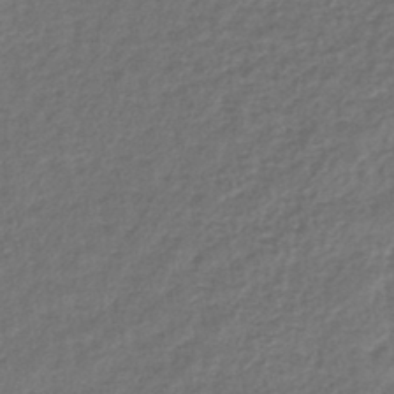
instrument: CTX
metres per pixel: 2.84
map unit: lHb
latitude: -40.9919
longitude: 70.8030
